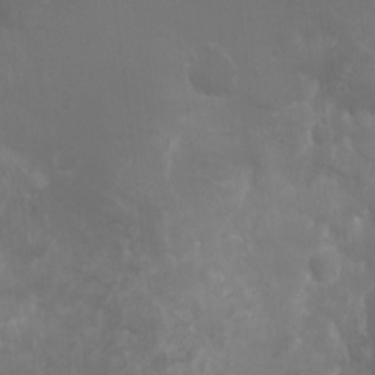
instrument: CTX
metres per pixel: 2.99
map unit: Nhu
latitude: 7.3860
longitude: -19.4993
